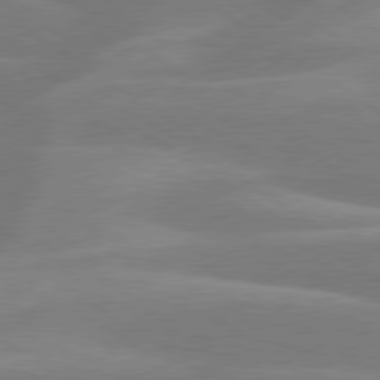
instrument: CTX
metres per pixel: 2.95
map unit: lApd
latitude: 79.5560
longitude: -122.7057
